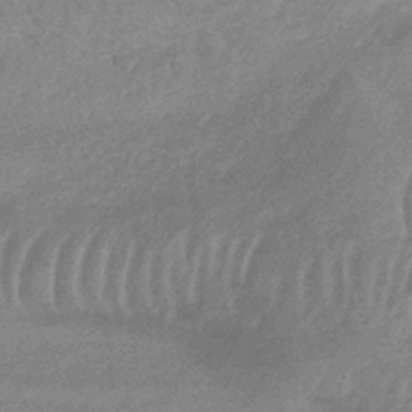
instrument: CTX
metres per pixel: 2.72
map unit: lHb
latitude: -33.4644
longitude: 69.1809
